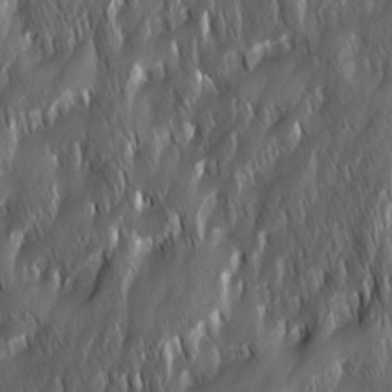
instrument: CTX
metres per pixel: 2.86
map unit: Ave
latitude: 15.6505
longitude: -135.2348
